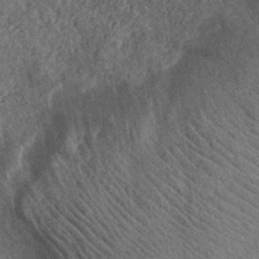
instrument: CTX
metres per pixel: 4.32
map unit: eHh
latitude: -40.3495
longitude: -28.4601
